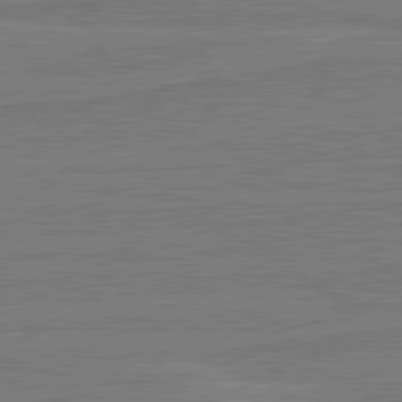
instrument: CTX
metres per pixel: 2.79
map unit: lApd
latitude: 80.9514
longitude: 168.7463
